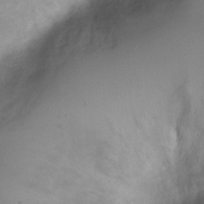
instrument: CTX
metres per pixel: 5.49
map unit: Ht
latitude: -2.7652
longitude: -29.0647
